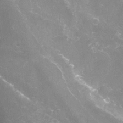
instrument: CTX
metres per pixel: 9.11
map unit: Nhu
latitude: -12.9731
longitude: -72.7625
